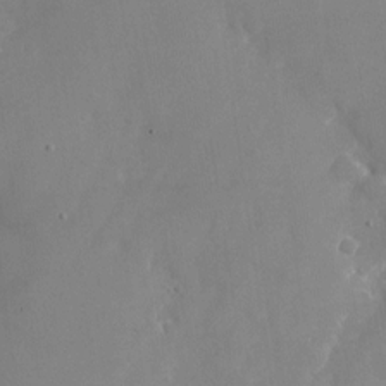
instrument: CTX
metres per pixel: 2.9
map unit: Nhu
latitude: -24.2550
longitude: -70.5168
